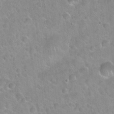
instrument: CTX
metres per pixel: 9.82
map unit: Hto
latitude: 21.6883
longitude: -52.6869
